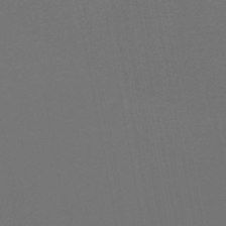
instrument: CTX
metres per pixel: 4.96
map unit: lHb
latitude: -47.6910
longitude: 74.2551
